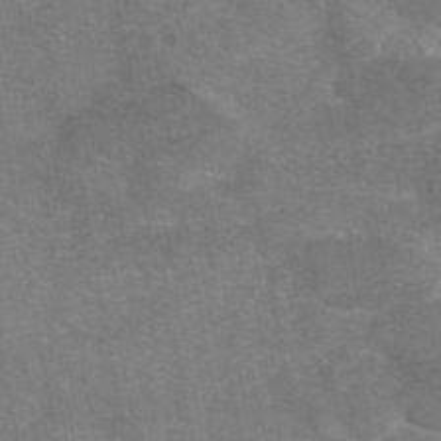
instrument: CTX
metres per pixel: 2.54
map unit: eAb
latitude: 46.7813
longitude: 105.7099
